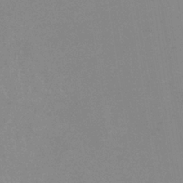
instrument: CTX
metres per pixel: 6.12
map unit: eHb
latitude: -36.2361
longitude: 73.6344
